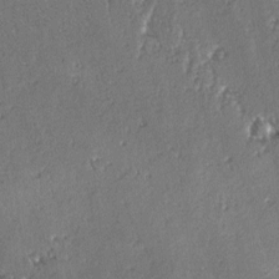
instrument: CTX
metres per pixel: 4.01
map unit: lAvf
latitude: -4.2739
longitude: -112.8380
